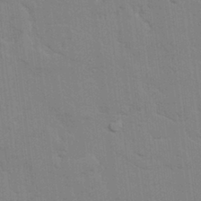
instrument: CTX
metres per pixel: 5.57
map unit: lAvf
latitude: 24.7624
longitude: -111.8584
